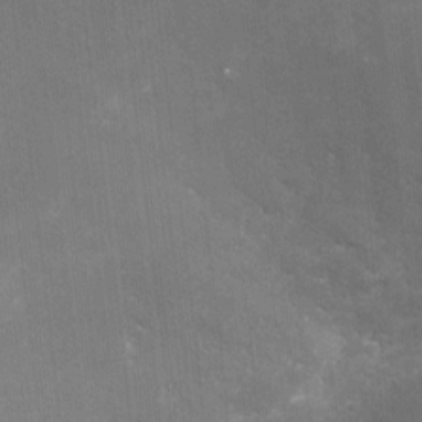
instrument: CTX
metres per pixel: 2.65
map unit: Nhu
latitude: -15.9745
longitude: -58.3845
